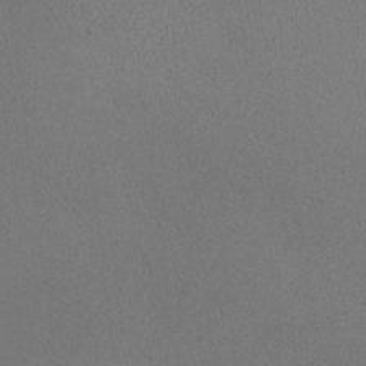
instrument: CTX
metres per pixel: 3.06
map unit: HNhu
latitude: -1.0109
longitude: -0.6301
